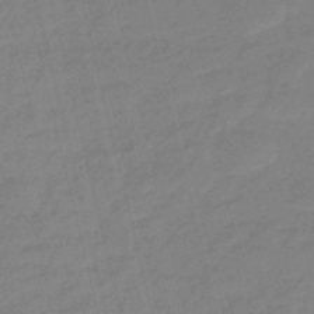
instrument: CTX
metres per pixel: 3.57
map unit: eHb
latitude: -46.7652
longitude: 86.5385
